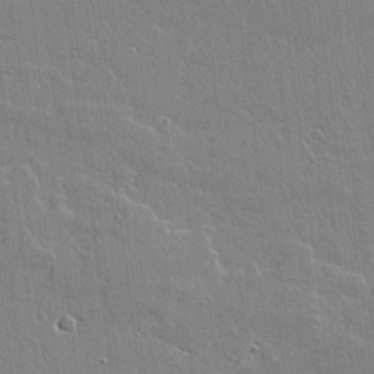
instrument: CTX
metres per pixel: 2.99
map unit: lAvf
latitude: 16.5546
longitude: -127.6505
